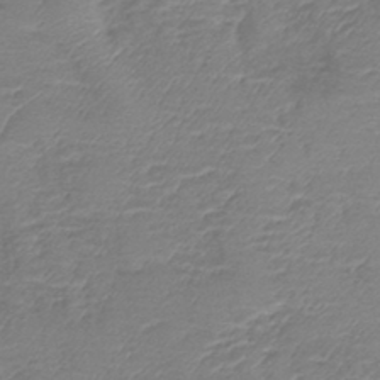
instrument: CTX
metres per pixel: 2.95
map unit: lHb
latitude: -42.2928
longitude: 78.7085
